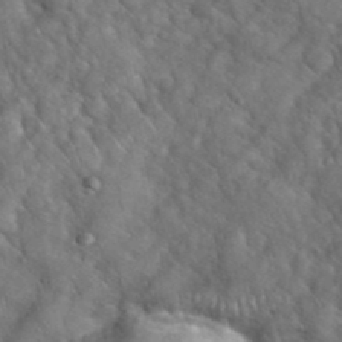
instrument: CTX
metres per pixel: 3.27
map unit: eHh
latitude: 39.5182
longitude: -57.6315
